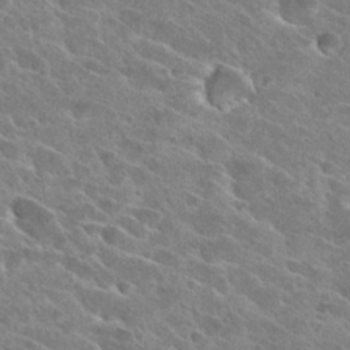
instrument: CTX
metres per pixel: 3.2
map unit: Hto
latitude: 26.4979
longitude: -41.2536
